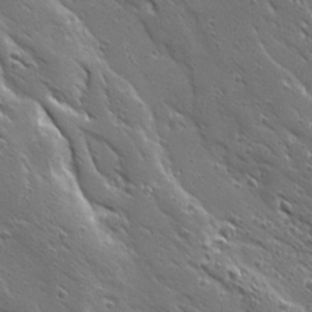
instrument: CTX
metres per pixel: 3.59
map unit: Ave
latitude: 19.6882
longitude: -137.1403
